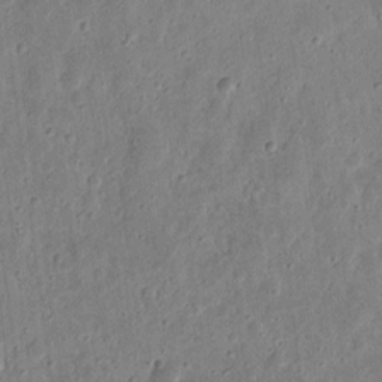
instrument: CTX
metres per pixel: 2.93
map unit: eHh
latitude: 10.6680
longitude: -73.3482
